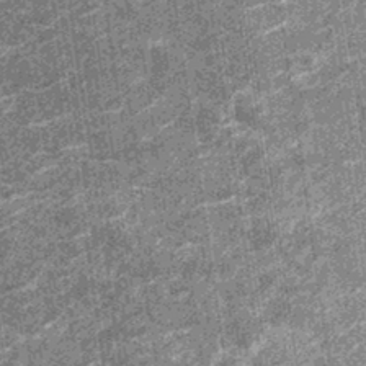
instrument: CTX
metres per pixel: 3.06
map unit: Nhu
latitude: -13.0675
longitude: -22.0255
